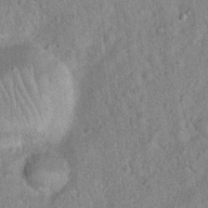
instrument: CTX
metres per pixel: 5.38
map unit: Hto
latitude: 17.3293
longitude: -52.4601
